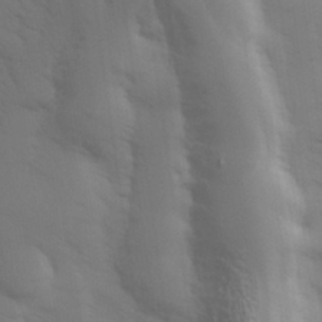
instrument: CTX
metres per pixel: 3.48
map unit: Hve
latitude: 33.0647
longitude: 150.3684
